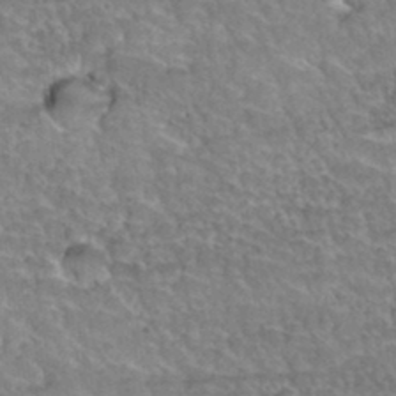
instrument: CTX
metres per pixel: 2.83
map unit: Hto
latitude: 35.9150
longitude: -45.4426
